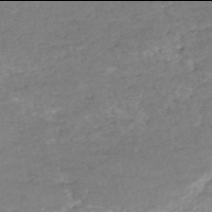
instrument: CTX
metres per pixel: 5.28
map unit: HNb
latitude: -54.0094
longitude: -35.7827
